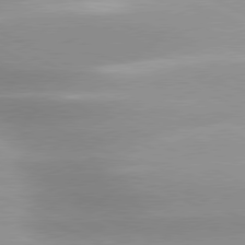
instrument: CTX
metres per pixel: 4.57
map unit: lApd
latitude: 79.8584
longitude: -120.6491
